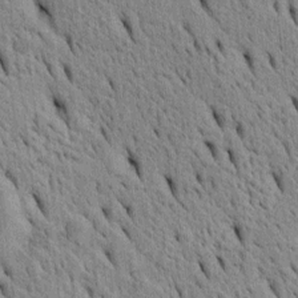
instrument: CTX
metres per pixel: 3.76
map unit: Htu
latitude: -4.3117
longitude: 152.5384
